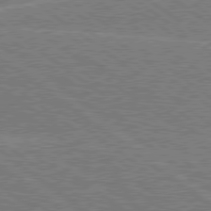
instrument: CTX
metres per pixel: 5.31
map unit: Hpe
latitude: 79.0081
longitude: -161.1214
